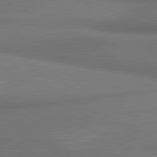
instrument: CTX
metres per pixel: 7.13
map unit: lApd
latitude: 81.4426
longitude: 174.3306
